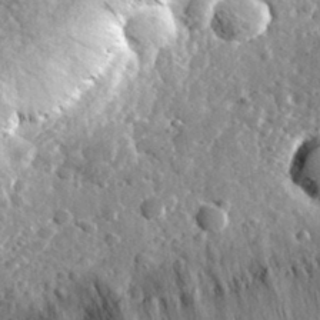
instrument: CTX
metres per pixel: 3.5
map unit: eHh
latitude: 34.4979
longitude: -79.9528
